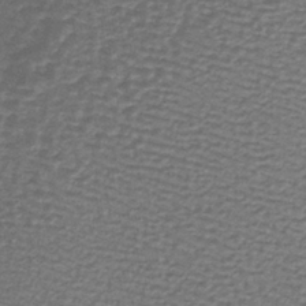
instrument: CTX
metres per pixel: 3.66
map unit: lHb
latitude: -37.1431
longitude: 59.6721
